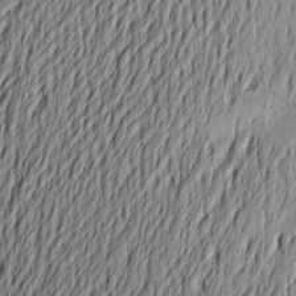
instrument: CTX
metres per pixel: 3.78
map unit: Aa
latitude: 19.5182
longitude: -145.4048
